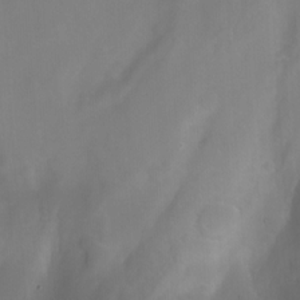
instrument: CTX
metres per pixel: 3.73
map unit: Aa
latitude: -7.5210
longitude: -77.8016
